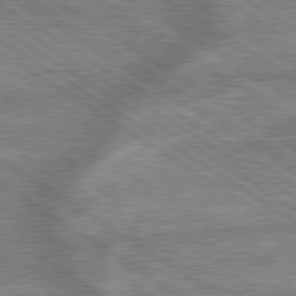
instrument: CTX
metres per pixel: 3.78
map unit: lApd
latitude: 79.6127
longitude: -170.3467
